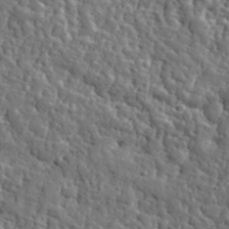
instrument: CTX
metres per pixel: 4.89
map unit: eHh
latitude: 35.5560
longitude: -80.5546
